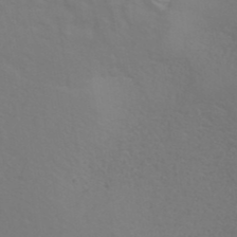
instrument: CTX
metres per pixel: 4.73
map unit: ANa
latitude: 39.8016
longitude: 20.6896
